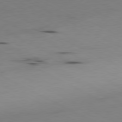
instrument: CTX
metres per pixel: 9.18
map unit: Ap
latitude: -80.7086
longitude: -94.8569
